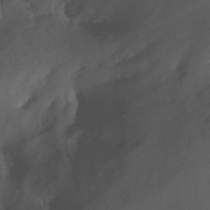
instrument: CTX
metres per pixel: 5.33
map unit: Nhu
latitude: -13.0298
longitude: -64.9892
